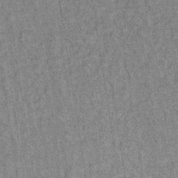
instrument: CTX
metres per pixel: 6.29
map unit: lHb
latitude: -35.3321
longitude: 64.0661
